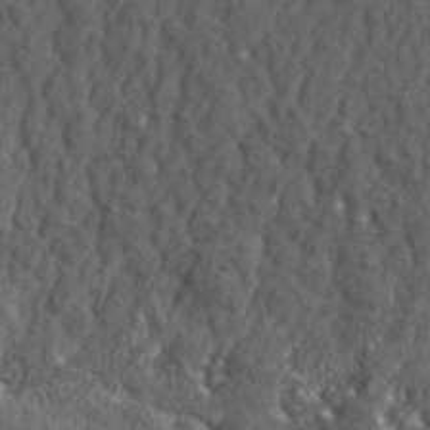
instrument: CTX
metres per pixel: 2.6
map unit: lHvf
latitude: 41.4048
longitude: -87.4237
